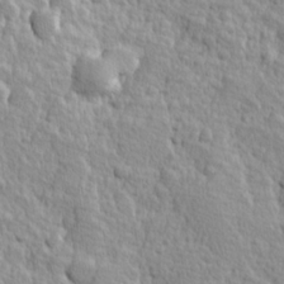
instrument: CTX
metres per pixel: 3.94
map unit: Hve
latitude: 24.7624
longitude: 144.3873
